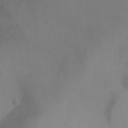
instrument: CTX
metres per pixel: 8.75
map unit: Ht
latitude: -5.1431
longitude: -28.8002
